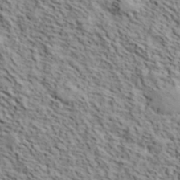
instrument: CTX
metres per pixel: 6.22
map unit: lHvf
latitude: 39.9150
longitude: -86.9514
